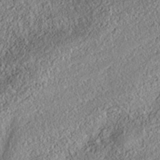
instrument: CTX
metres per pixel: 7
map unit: Nhe
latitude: -38.4062
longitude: 137.9745
